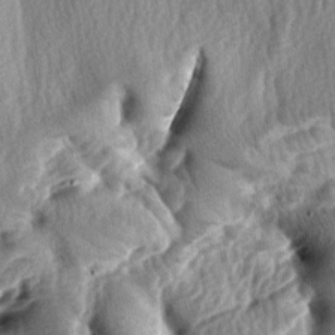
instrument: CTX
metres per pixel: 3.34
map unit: lAa
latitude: -7.2565
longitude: -127.1592
